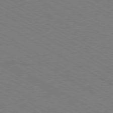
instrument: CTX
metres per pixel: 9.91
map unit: Hpe
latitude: -80.6897
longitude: 16.7841
